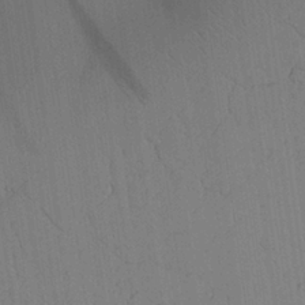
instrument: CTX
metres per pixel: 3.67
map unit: Aa
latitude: 25.7827
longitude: -137.7639
